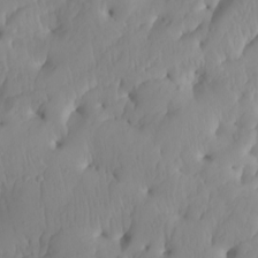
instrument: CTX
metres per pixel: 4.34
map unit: Htu
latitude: -8.3306
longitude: -65.8961
